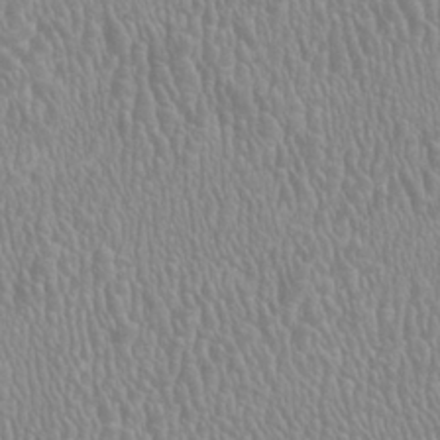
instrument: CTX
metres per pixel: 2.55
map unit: HNhu
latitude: -1.6344
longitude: 2.4440
